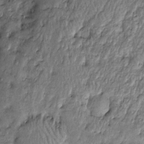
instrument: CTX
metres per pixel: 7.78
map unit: Htu
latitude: -6.1983
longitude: 159.7100
